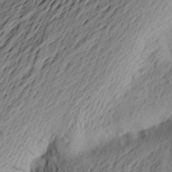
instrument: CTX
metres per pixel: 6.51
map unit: Aa
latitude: 22.9703
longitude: -149.1592
